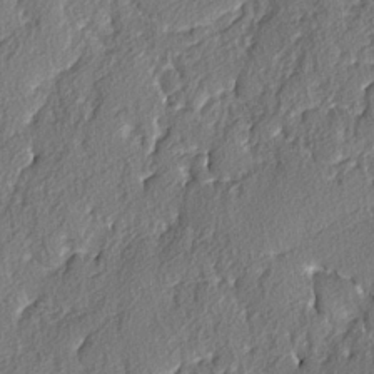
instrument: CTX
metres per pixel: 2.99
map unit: lAvf
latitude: -4.1794
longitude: -107.8583
